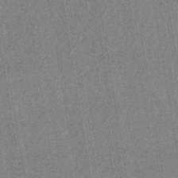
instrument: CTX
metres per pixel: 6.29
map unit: lHb
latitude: -42.3684
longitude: 62.6896
